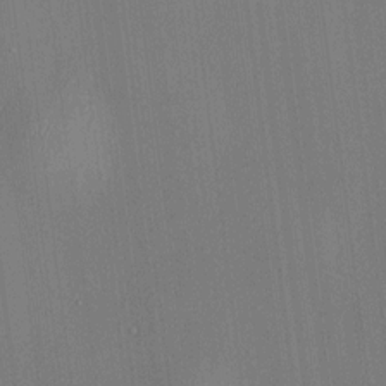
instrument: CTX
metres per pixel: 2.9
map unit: HNhu
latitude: 7.7450
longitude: 12.7274
